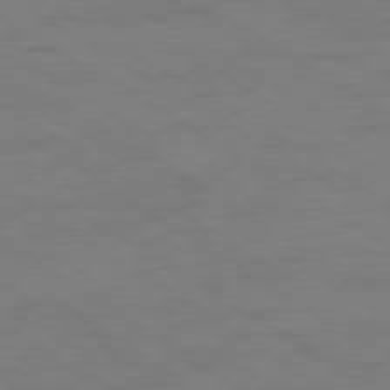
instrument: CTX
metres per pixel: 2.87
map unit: Ap
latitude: -77.2565
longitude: -75.1592
